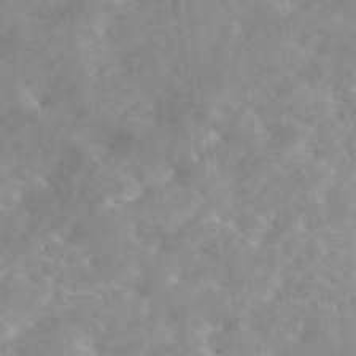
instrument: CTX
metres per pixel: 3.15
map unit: eAb
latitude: 45.0836
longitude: 126.4062
